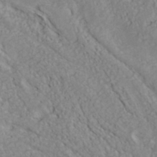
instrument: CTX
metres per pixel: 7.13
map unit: Hve
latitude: 32.6302
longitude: 148.8786
